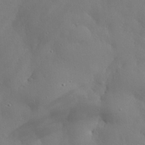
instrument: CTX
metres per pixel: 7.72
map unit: eHh
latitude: 29.8205
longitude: -82.4034
